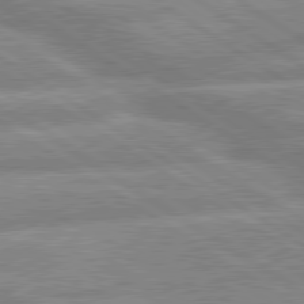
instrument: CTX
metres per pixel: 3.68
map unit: lApd
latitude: 80.0633
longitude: -164.5168
